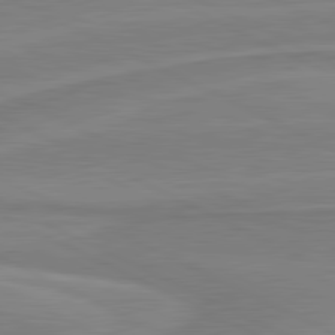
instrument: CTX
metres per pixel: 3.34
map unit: lApd
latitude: 81.1970
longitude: 170.2929
